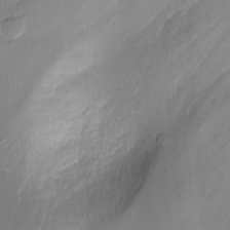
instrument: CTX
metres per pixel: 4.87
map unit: eHh
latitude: -6.0283
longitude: -77.7071
